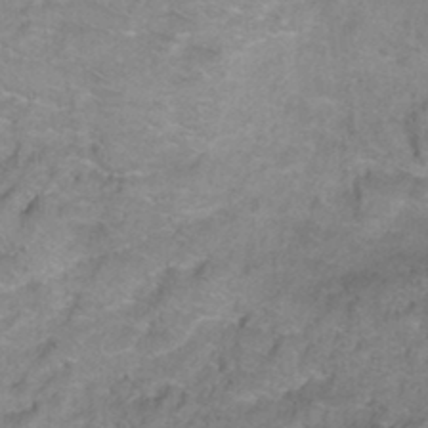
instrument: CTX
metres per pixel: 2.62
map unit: Ht
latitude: 0.9891
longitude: -33.1592
